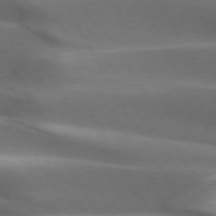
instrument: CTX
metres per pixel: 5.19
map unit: lApd
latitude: 73.1026
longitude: -51.3103
